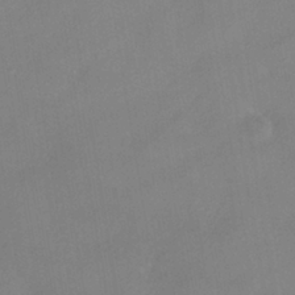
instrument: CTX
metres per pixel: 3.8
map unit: HNhu
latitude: -40.5951
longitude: 101.7477
